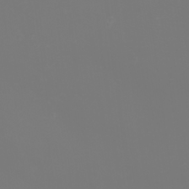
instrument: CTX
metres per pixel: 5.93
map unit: eHh
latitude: -2.1038
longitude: -75.8772
